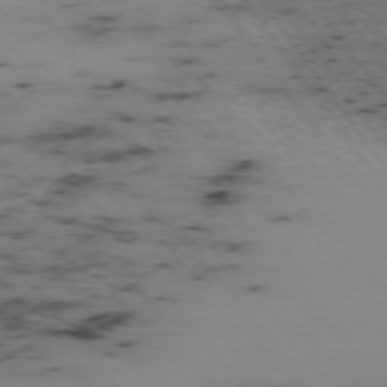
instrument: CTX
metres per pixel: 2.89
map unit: Hpe
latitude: -74.9542
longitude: 3.6721
